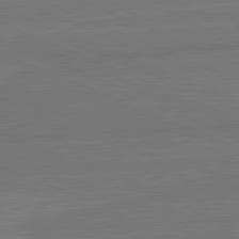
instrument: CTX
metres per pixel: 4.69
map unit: lApd
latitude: 82.1388
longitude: -178.3090
